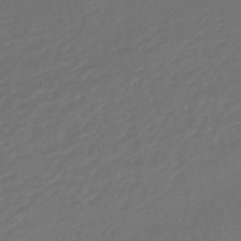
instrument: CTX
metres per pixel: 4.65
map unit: lHb
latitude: -43.7477
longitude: 75.8612
